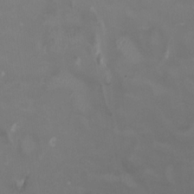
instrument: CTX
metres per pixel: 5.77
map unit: HNhu
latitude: 0.0444
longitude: -3.8961
